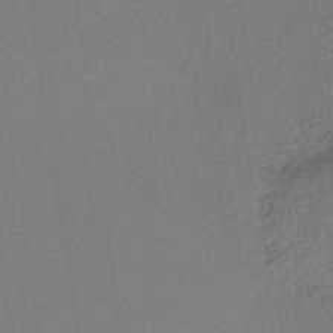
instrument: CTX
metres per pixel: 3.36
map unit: lHb
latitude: -35.6533
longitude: 68.4629
